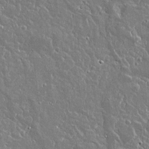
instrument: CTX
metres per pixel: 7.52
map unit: lAvf
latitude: 15.2537
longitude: -128.4601
